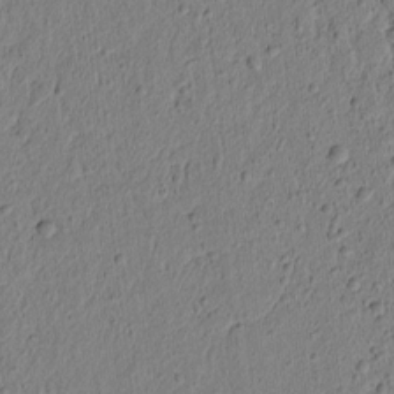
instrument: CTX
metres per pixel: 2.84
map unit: lAvf
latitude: 6.2900
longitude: 166.3117
